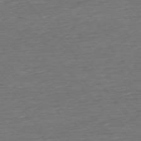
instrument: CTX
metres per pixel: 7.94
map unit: Ap
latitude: -75.3888
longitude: -93.1025
